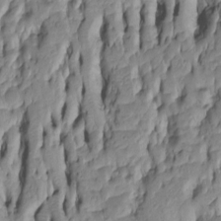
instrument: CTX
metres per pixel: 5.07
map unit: Htu
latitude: -5.5021
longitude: 151.0486
